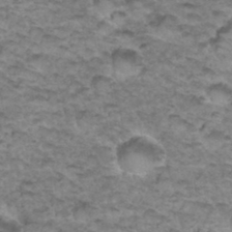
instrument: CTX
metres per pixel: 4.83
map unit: Hto
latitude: 34.8947
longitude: -47.6505
